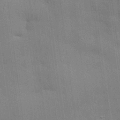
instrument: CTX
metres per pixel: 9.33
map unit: eHh
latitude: 28.8191
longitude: -82.7624
